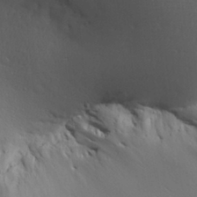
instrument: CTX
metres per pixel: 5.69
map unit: Aa
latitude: 27.5182
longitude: -138.4601
